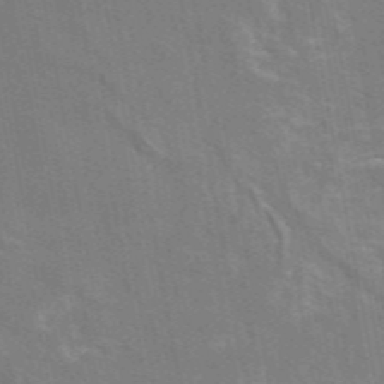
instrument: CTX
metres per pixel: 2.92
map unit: eAb
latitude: 46.6869
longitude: 116.8030
